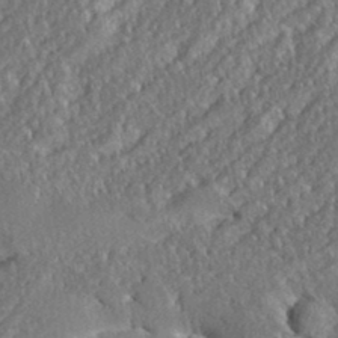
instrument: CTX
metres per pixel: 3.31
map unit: eHh
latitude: 36.1767
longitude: -132.9325
